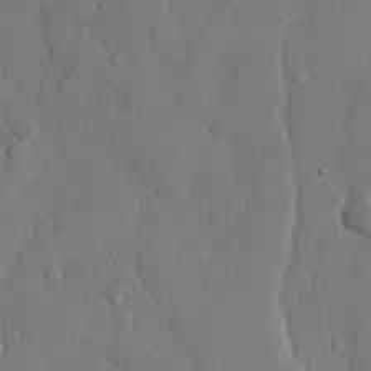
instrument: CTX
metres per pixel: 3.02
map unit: lHvf
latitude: 23.6316
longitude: 141.6722
